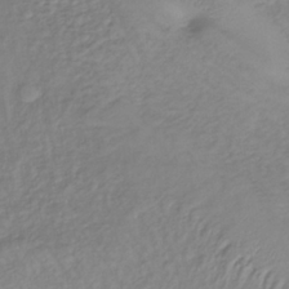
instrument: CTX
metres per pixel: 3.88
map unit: lHb
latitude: -36.1983
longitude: 70.0850
